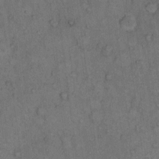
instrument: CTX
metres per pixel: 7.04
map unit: Hto
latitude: 10.8569
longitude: -59.4993
